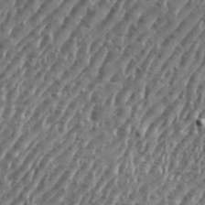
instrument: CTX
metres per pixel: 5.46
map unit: eHh
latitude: 35.7827
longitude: -134.8191
